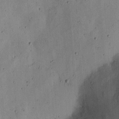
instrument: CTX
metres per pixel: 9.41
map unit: Ht
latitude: 12.9703
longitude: -74.2900
